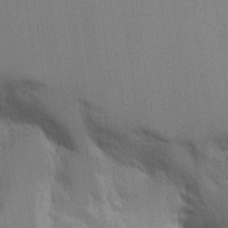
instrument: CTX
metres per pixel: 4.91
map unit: lAvf
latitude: 15.9906
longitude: -126.8947
